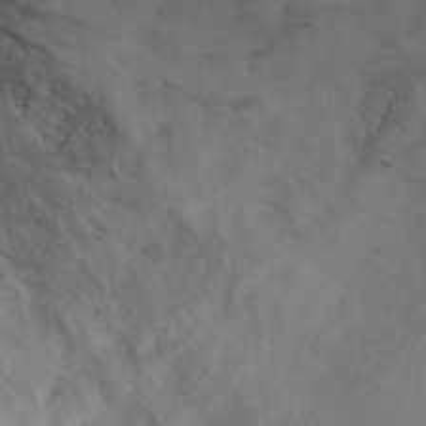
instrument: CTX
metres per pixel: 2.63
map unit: Ht
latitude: 10.9136
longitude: -32.9703
